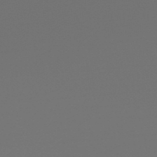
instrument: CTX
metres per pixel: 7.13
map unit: lHb
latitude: -47.5588
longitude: 65.6344
